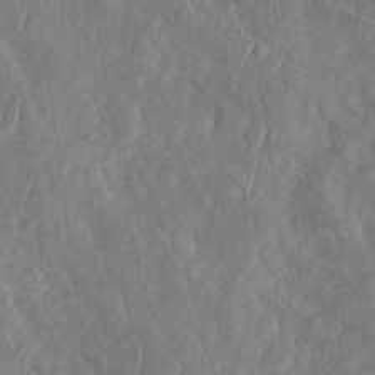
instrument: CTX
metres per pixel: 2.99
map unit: Nhu
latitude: -29.7667
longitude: -58.6302
